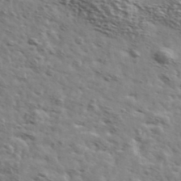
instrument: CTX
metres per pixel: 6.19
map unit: Ave
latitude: 41.9339
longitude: -108.3278
